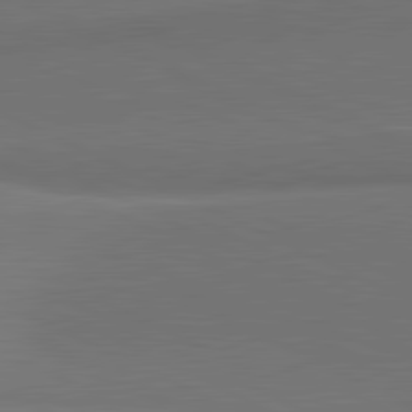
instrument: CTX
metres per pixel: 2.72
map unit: lApd
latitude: 81.7072
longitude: 154.5763
